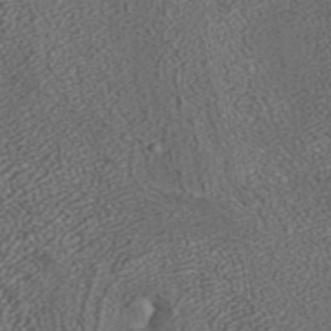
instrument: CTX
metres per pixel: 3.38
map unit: ANa
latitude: 37.2159
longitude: 18.2173
